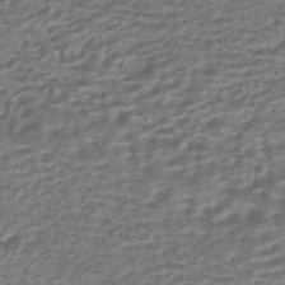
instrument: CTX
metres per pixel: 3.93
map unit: HNhu
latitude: -43.0864
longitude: 103.1998
